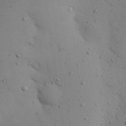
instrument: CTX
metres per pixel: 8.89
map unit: eHh
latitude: 26.1389
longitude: -75.5938
